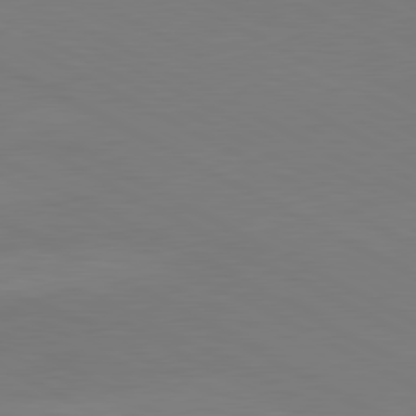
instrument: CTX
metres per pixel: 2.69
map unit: lApd
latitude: 80.6868
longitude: 139.0865
